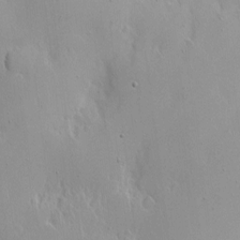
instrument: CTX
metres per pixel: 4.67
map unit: Nhe
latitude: -1.9556
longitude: -59.4993
